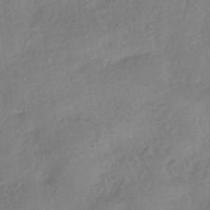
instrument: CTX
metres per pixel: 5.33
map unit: HNhu
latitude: -41.1998
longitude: 93.0486
